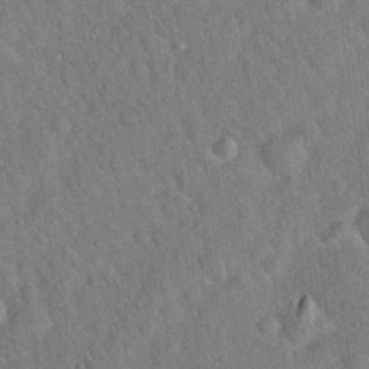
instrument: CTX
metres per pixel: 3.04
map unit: Hto
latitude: 19.0080
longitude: -52.9136
